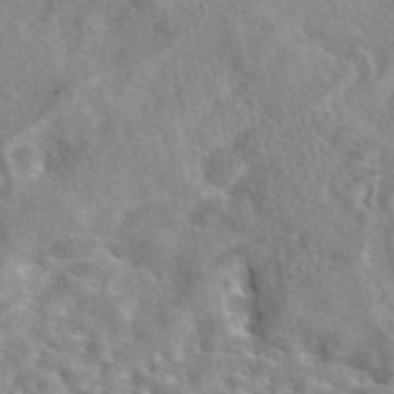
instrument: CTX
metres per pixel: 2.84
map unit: eAb
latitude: 44.8947
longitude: 111.9367
